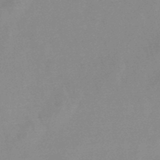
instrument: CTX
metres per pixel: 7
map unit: lHb
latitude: -48.0094
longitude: 72.2550
